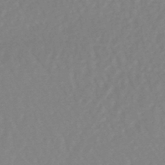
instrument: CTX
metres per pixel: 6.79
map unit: eHb
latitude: -45.5210
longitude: 84.3117
